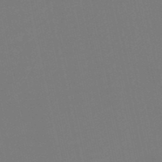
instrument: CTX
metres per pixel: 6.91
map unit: HNb
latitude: -52.2739
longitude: -48.2145
